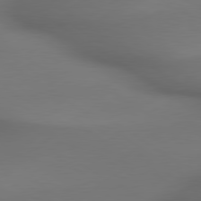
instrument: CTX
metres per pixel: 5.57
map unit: lApd
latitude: 79.6127
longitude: -174.4790
